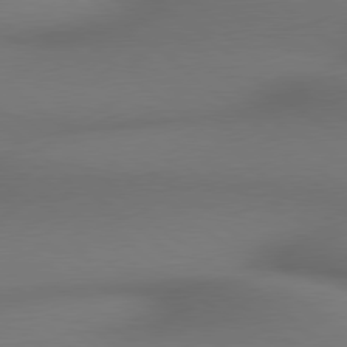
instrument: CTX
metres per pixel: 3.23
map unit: lApd
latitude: 78.9136
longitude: 175.7666
